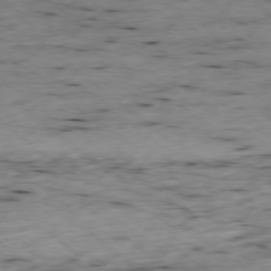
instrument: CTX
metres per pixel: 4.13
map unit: Ap
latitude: -78.6329
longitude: -91.8205
